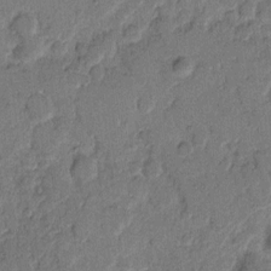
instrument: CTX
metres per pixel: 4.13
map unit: eHh
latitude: 9.6127
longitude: -65.0647
